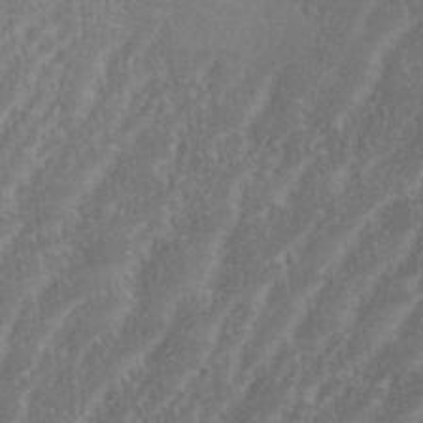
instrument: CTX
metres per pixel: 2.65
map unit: eHh
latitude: 34.8569
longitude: -133.4049
